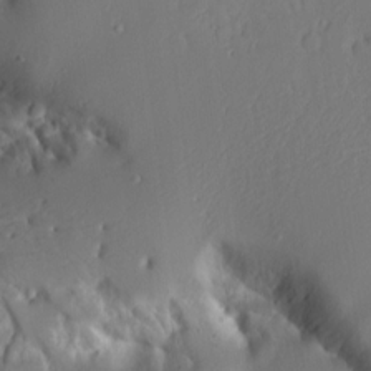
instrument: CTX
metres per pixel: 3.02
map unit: Ave
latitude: 15.6316
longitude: -140.7813
